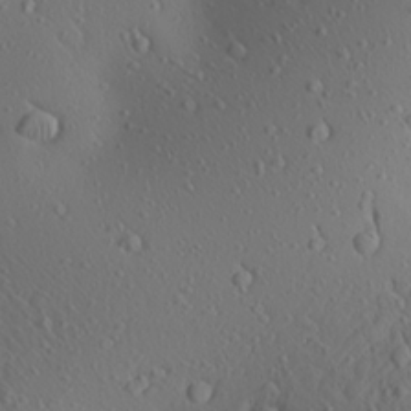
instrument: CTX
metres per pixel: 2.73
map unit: Aa
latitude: 24.4223
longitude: -144.3278
